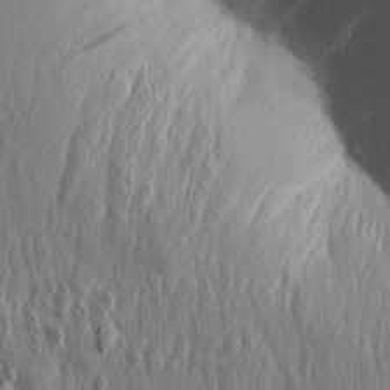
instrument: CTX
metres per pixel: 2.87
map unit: Aa
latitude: 14.3846
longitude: -142.6869
